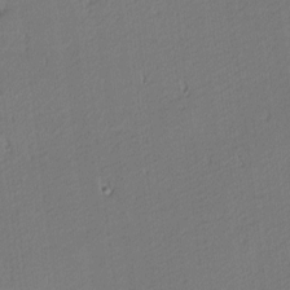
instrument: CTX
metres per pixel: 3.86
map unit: Nhu
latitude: 1.3103
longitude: -78.4601
